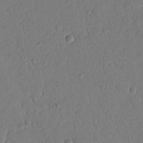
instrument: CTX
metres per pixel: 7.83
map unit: Nhu
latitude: 17.8017
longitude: -78.7813
